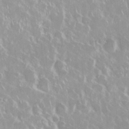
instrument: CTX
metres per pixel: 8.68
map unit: Nhu
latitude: 28.9513
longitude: -61.1403
